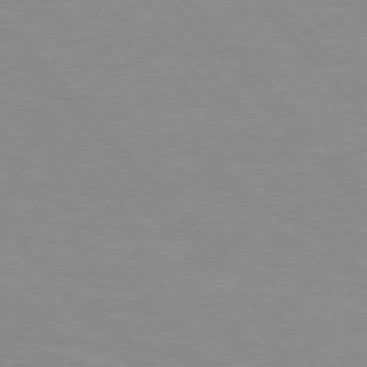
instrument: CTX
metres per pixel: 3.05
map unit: Hpe
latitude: 76.1011
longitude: -155.7450
